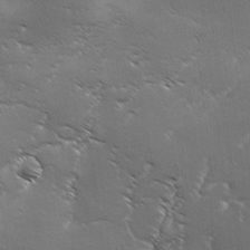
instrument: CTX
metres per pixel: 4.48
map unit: Ave
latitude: 1.4237
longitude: -113.8583
